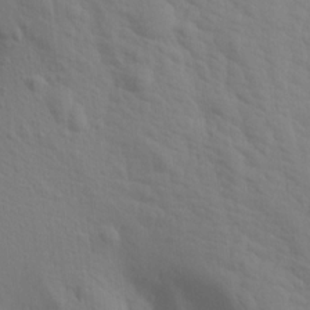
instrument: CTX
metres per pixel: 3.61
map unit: Aa
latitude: 16.1578
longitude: -143.6127
